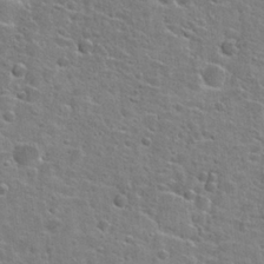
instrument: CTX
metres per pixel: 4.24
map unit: Hto
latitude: 25.5749
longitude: -49.1970
